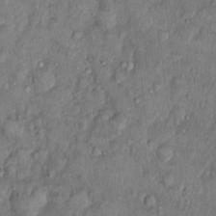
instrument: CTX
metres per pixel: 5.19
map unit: Nhu
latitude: 0.7246
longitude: -14.5357
